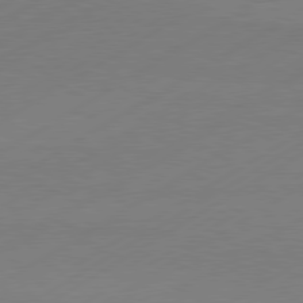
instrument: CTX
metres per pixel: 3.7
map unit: Hpe
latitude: -81.2565
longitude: 14.7841
